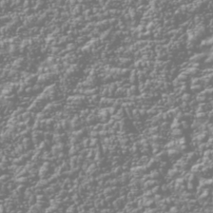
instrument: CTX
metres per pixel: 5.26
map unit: Nhu
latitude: -40.6896
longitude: -83.6882
